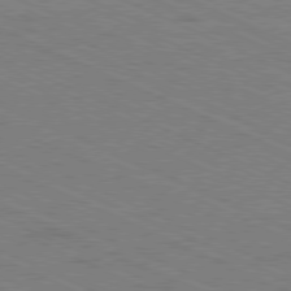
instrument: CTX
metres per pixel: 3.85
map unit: Ap
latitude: -80.7652
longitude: -75.5371
